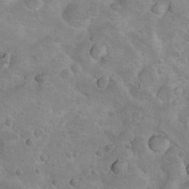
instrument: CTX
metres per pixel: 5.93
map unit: Nhu
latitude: 9.6127
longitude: -23.2726
